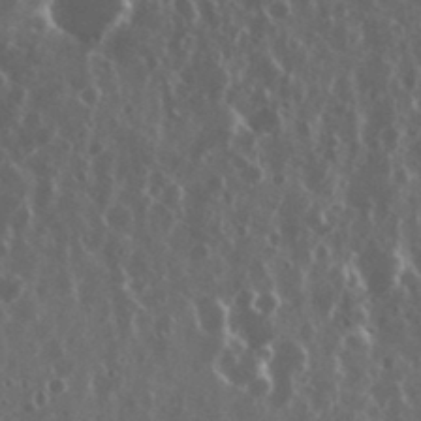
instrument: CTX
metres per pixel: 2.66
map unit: eHh
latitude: 34.9702
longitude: -58.6302
